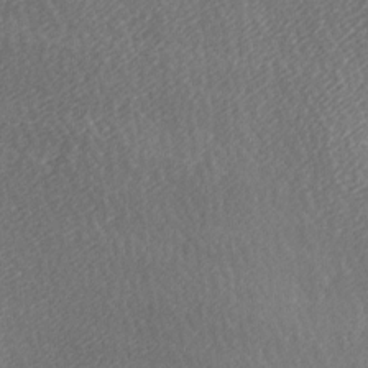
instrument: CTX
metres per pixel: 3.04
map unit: lAa
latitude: -5.6722
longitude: -121.4049
